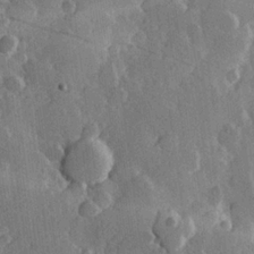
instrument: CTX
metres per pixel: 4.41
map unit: Hve
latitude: 23.2348
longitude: 147.8989
